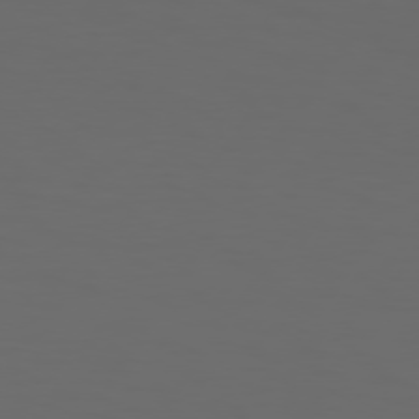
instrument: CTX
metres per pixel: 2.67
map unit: Hpe
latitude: 75.2537
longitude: -126.1767
